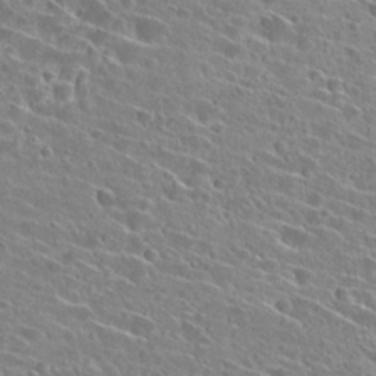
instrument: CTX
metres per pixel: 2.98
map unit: Hto
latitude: 25.3292
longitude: -43.5938
